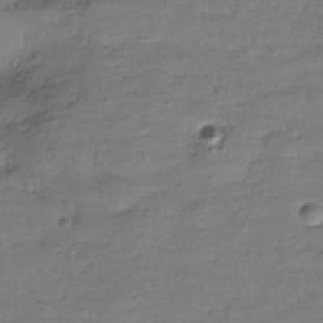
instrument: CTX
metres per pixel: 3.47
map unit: Hve
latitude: -27.5966
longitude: 91.1431
